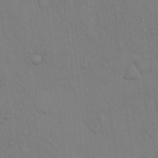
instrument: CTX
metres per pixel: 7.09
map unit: eHh
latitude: 16.7057
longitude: -62.6491
